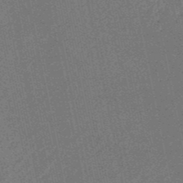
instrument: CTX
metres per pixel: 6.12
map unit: HNb
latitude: -51.8233
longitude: -49.0081
